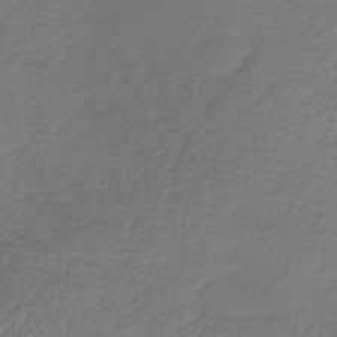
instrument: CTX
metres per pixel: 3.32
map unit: lHb
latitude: -38.2740
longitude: 62.1605
